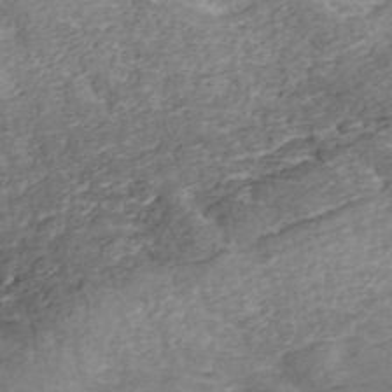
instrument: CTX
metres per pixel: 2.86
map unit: ANa
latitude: 46.0444
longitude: 37.3131
